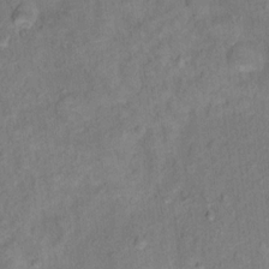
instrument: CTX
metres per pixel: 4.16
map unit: Ht
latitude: 13.9339
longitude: -39.2915
